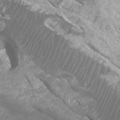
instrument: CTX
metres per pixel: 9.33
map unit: Htu
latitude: 2.1766
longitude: -20.1011
